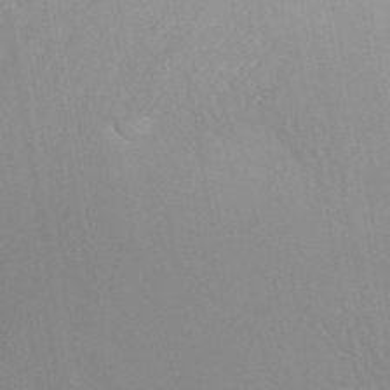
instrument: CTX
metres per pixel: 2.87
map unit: ANa
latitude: 46.6113
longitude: 27.3131
